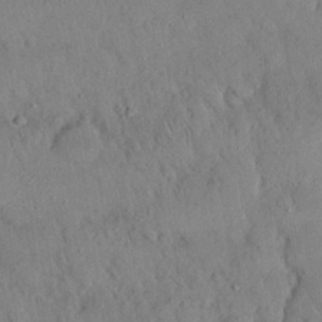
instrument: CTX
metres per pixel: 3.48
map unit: Nhu
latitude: 27.2537
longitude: -69.1403
